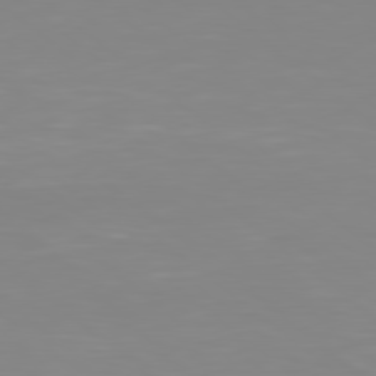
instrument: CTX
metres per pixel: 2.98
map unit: Hpe
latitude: 78.5357
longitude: -141.7071
